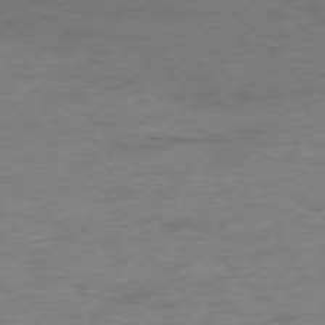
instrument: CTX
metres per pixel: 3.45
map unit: Ap
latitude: -76.4062
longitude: -83.7638
